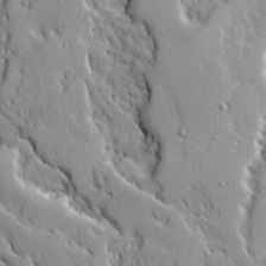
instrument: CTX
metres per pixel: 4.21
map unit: Ave
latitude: 14.6113
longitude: -130.7247
